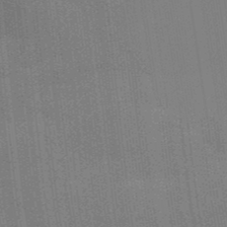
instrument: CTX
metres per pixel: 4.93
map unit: Aa
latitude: 33.2537
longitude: -143.0081
